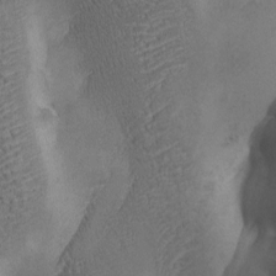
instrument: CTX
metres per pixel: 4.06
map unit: Ave
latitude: -7.4643
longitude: -119.5371
